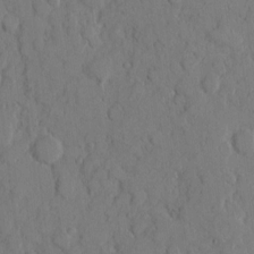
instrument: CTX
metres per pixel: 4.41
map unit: eHh
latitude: 8.8002
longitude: -64.5735
